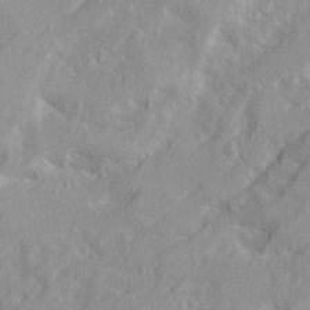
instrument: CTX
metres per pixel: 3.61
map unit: Ave
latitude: 21.3293
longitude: -130.4034
